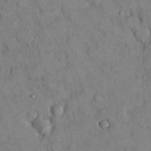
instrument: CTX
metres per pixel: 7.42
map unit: Nhu
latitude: 28.5168
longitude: -72.4979
